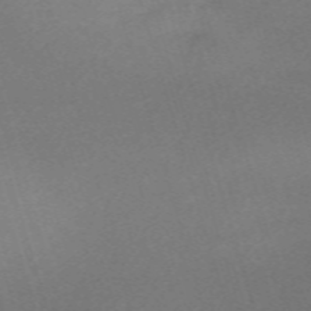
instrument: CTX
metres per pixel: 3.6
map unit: eHh
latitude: -61.9367
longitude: 49.2754
